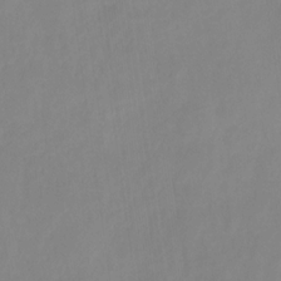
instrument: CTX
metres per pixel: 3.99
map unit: HNhu
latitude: -27.6532
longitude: 73.6722
